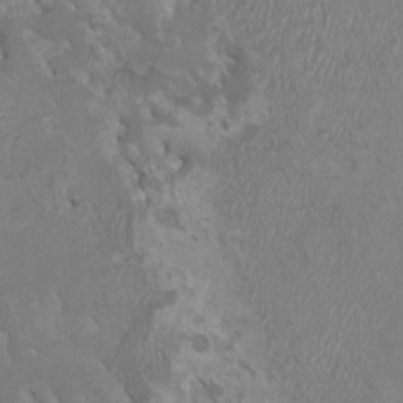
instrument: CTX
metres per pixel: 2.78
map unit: HNhu
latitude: 3.0269
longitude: -2.4223
